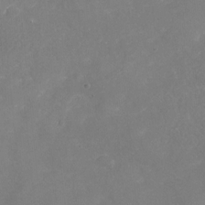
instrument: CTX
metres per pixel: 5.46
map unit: Nhu
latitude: -29.0109
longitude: -64.5357
